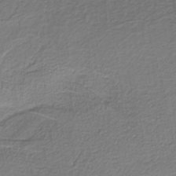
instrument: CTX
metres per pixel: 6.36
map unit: eAb
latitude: -39.1431
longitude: 53.1620
